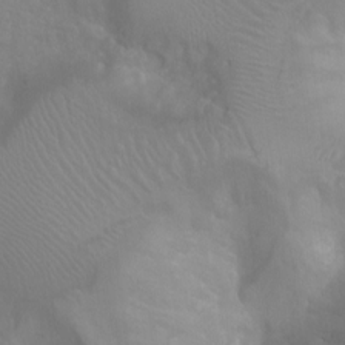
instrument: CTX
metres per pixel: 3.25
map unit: Ht
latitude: -8.8597
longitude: -20.6680
